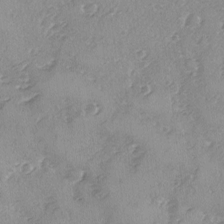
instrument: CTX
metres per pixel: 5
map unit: Ave
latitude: -8.7274
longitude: -117.8017
